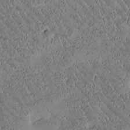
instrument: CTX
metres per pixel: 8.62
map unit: Htu
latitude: -2.1983
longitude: 176.1417
